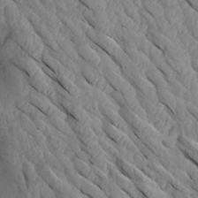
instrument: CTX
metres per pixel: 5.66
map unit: Aa
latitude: 26.9136
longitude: -133.2726
